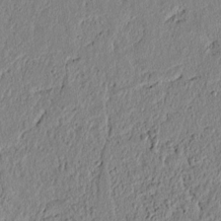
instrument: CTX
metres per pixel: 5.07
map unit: lAvf
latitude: 6.6679
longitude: 165.1620
